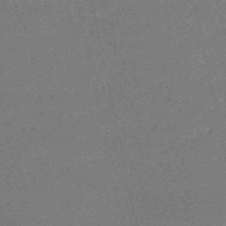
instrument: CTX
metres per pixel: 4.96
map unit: HNb
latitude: -50.4251
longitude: -41.3859
